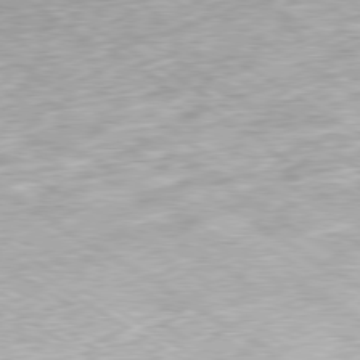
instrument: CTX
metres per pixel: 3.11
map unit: Ap
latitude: -80.1228
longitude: -51.3859
